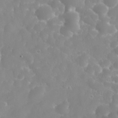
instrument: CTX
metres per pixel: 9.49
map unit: eHh
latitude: 31.2348
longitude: -58.6680
